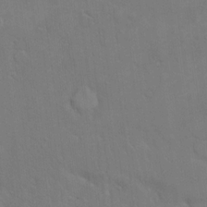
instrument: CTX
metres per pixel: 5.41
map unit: eHh
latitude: 17.0458
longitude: -66.0444
